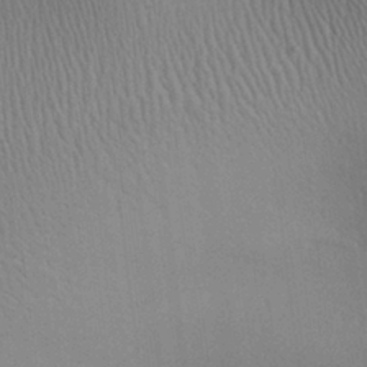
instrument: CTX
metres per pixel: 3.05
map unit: Aa
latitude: 27.7450
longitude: -137.2726
